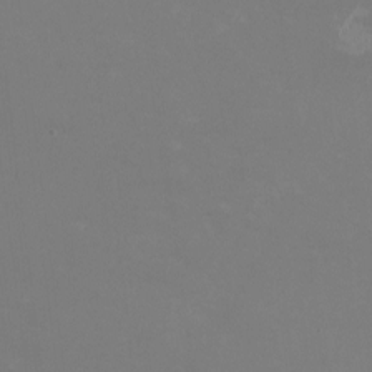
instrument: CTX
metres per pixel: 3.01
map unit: HNhu
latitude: -1.0865
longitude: -4.9892
